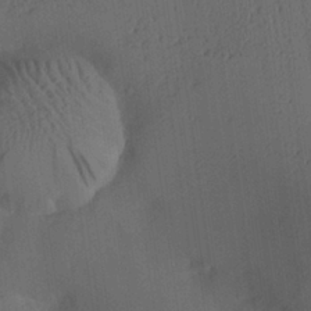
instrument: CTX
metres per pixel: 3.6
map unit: Aa
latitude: 26.7057
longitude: -137.6694
